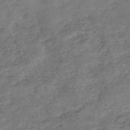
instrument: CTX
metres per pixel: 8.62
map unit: eHh
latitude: -55.3510
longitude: -90.8002
